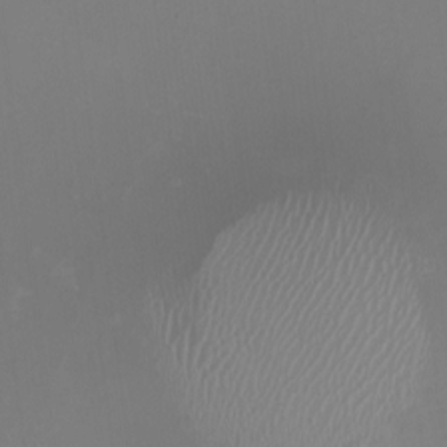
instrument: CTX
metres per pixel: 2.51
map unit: HNhu
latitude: -1.0676
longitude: -5.1214
